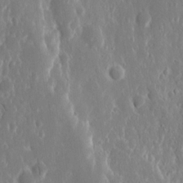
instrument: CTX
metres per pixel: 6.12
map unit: eHh
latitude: 14.0255
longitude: -71.7827
